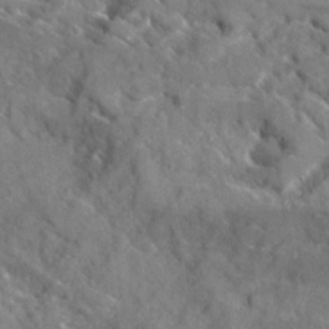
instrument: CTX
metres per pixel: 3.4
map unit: Ave
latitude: 18.1011
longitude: -130.2334
